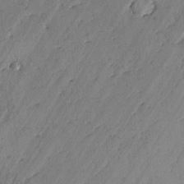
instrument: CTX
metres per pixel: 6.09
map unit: lAvf
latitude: -2.4062
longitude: -105.2537
